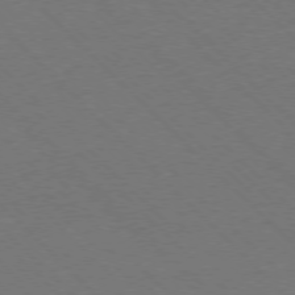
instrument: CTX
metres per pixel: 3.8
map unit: Ap
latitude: -77.5588
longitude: -85.7639
